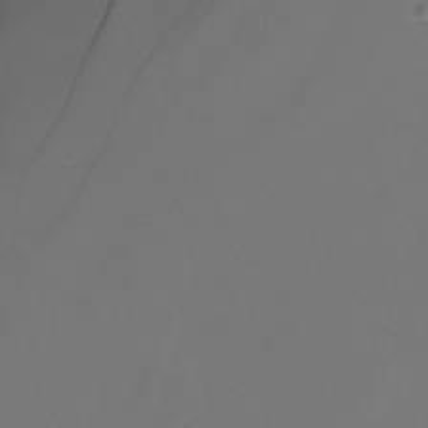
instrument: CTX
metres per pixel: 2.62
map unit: Nhu
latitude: -7.2943
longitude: -95.0270
